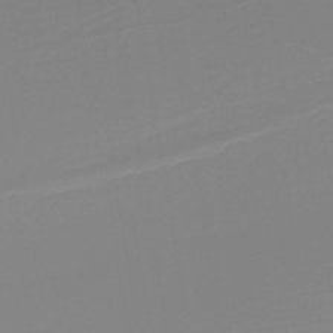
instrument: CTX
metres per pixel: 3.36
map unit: lHb
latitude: -38.4818
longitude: 55.1998
